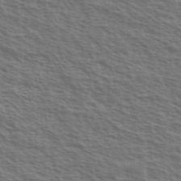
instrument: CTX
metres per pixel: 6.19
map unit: Ave
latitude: 38.7246
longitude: -111.3671
